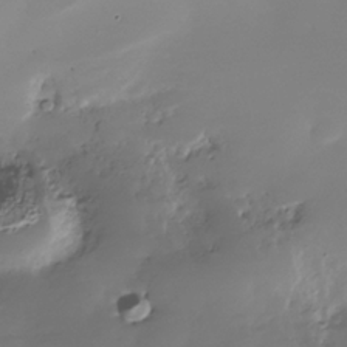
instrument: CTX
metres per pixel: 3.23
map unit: Nhe
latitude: -36.4251
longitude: -117.3860
